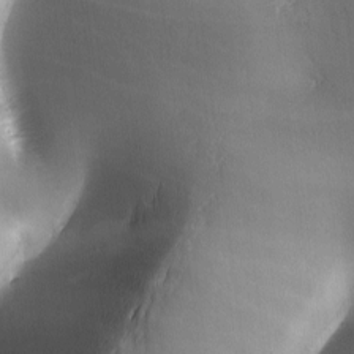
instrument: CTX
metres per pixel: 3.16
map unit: lAa
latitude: -6.2928
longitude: -121.2537
